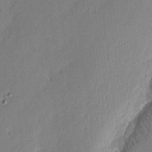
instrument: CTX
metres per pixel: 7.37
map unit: eHh
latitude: 3.1592
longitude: -76.7246
